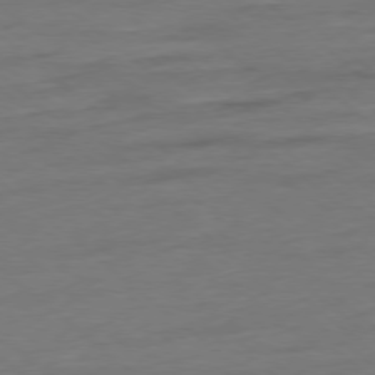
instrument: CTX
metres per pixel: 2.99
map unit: Ap
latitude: -78.5195
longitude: -75.8772
